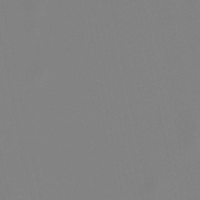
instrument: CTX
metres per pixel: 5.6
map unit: lHb
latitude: -49.1809
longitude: 70.0283
